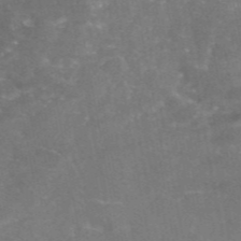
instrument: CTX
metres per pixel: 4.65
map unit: eAb
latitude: 46.5168
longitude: 120.5951
